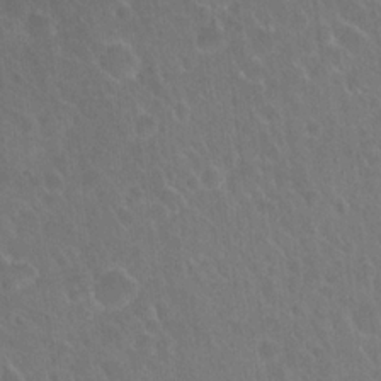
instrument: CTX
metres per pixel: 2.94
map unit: Hto
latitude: 18.4034
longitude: -40.0255
